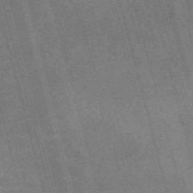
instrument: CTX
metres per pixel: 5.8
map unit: Nve
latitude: -59.3131
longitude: 65.3888
